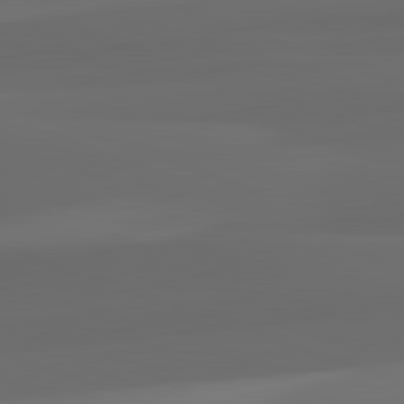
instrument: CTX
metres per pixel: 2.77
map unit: lApd
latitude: 82.5167
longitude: 135.0297
